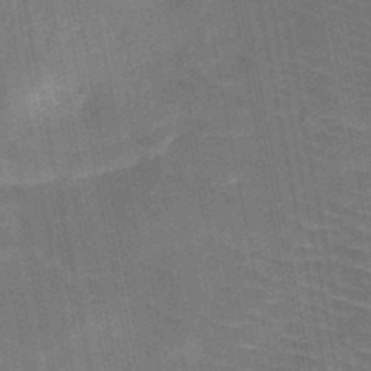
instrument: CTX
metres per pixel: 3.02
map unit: HNb
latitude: -48.5763
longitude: -44.1766
